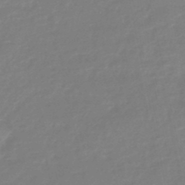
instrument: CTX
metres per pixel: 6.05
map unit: eHb
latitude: -45.8989
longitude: 81.8045
